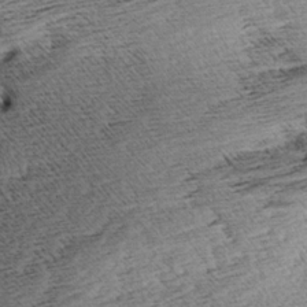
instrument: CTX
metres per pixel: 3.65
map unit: Aa
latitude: 8.1011
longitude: -140.6490
